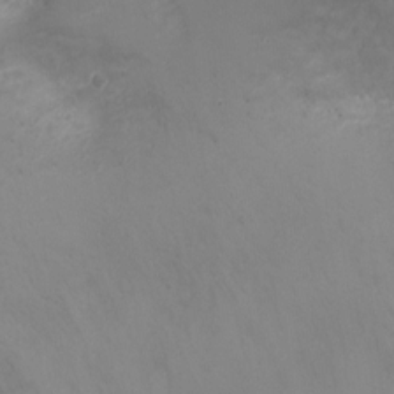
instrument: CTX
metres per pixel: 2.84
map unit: Ht
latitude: 0.5357
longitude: -21.1403
